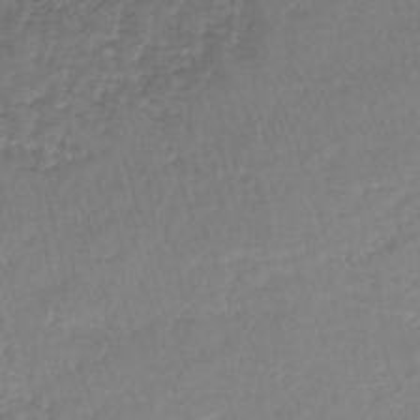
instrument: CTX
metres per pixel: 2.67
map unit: lHb
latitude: -44.3495
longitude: 58.7841
